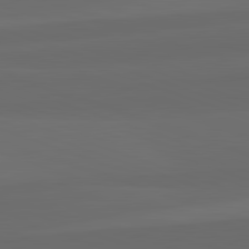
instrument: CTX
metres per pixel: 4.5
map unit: lApd
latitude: 82.4790
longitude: 135.6155
